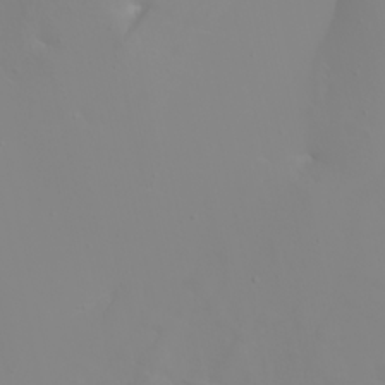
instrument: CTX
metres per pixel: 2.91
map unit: Nhu
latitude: -6.6707
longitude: -88.5735
